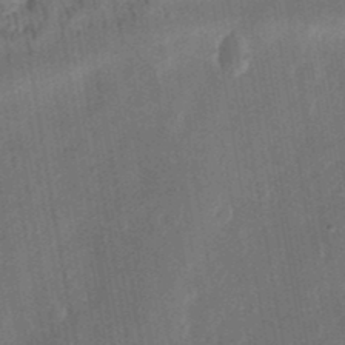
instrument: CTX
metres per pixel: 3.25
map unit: Ht
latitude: 12.4979
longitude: -74.8947
